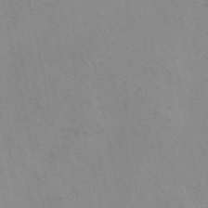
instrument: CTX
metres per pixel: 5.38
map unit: eAb
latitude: 49.8961
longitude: 106.5763
